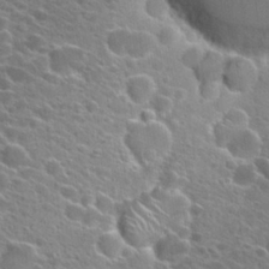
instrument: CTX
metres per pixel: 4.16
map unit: Hto
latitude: 24.3278
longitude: -41.2348
